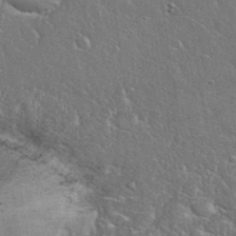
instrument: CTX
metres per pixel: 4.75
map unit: eHh
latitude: 37.0648
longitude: -61.7827
